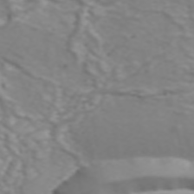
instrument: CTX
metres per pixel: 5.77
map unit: ANa
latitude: 44.6112
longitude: 28.1228
